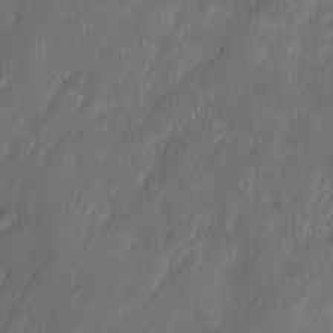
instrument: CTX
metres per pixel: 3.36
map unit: Ave
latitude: 10.1389
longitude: -105.5560
